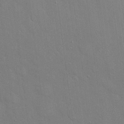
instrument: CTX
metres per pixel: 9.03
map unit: Hto
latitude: 21.2159
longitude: -54.3656
